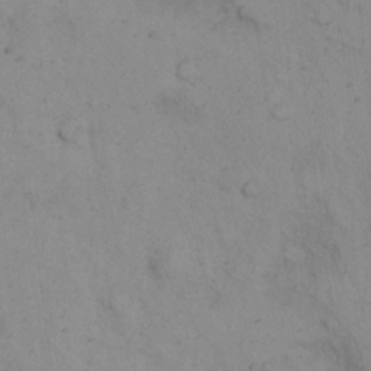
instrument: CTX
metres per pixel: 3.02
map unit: Hto
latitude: 7.9717
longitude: -59.3860
